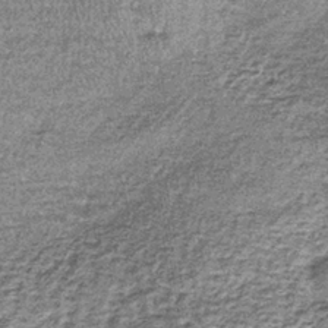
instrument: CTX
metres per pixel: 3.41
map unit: lHb
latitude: -38.4251
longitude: 64.0283
